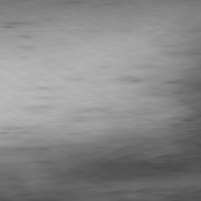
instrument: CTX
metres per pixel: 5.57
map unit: Ap
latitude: -80.8786
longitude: -83.6882
